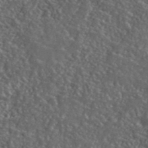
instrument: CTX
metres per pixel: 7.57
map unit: ANa
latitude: 40.4412
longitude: -89.5183
